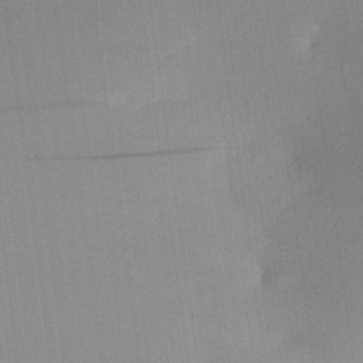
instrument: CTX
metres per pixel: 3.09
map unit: Aa
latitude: 22.6868
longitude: -147.1592
